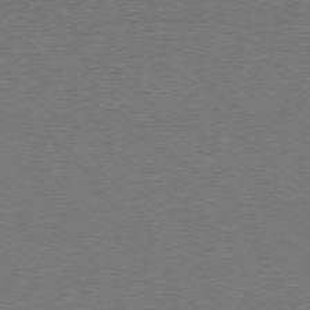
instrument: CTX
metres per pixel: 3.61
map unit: Ap
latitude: -78.4818
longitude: -82.3467
